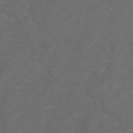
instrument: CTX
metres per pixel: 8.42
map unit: eHh
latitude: 0.7246
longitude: -55.4993
